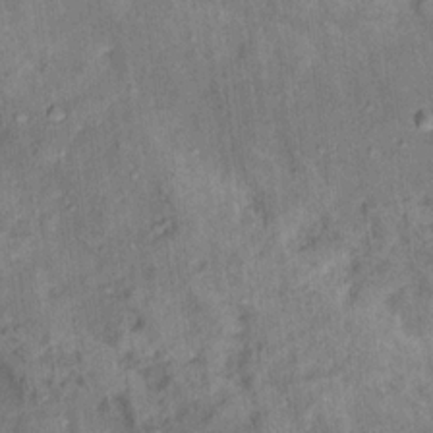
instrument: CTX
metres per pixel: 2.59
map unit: Hto
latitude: 15.6127
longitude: -31.8395
